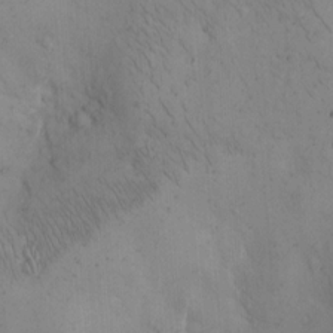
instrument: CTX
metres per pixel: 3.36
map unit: Hto
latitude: 12.1578
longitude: -59.1403
